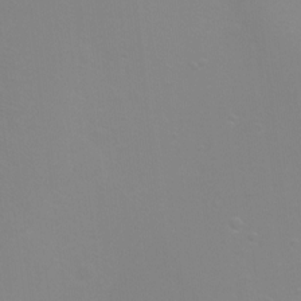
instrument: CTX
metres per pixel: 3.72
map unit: Ht
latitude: -6.2928
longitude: -28.7057
